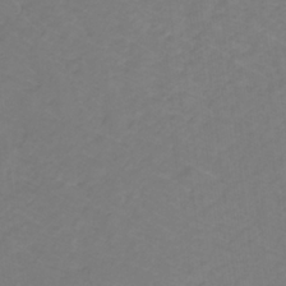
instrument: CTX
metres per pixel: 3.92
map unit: lHb
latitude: -31.5966
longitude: 64.7086
